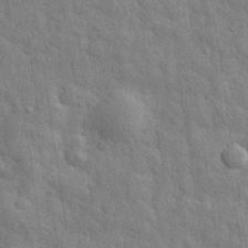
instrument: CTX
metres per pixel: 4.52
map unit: eHh
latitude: 29.3104
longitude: -75.1592
